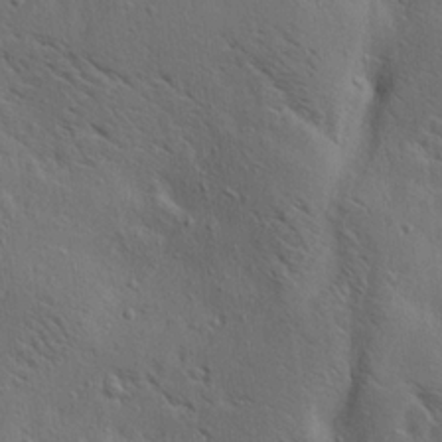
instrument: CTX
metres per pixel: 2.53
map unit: lAa
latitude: 19.5938
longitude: -139.5371
